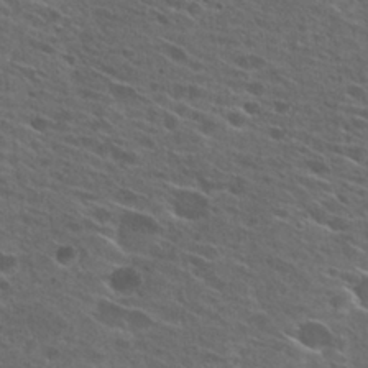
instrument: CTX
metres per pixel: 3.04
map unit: Hto
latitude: 26.9136
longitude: -45.1025
